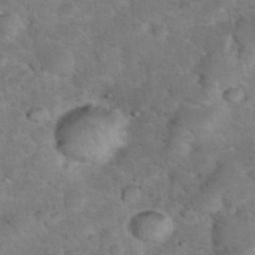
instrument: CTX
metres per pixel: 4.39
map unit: eHh
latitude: 37.3104
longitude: -66.7246
